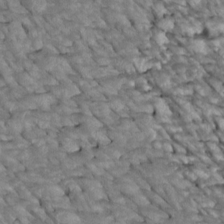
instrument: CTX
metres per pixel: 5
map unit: Htu
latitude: 1.9339
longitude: 144.6330
